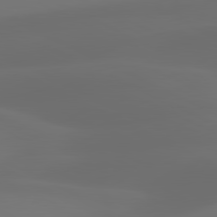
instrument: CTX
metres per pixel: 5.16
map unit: lApd
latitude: 80.9892
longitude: 123.5021
